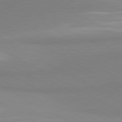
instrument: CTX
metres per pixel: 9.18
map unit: lApd
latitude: 81.3482
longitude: 159.3131
